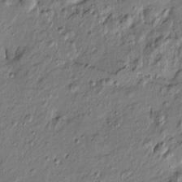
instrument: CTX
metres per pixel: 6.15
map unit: Htu
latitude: -7.3887
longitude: 177.8611
